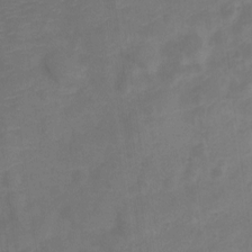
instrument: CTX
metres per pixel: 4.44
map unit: Nve
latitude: -20.7652
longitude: 107.8989
